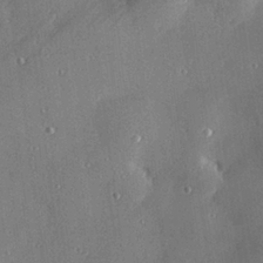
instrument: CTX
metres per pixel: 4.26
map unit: Hve
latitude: 28.1955
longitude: -91.1781
